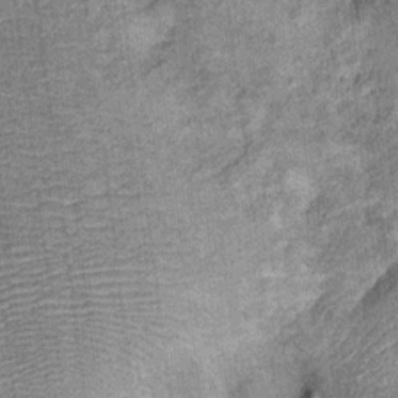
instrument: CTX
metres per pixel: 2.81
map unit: Ht
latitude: 11.2159
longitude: -38.6112
